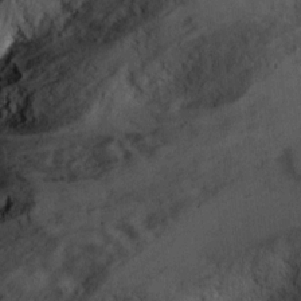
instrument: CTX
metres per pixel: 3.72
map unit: Ht
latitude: 4.7435
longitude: -28.5923
